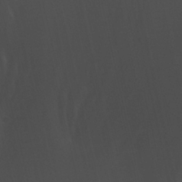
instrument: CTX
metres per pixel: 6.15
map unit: Aa
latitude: 25.9717
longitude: -136.5735
